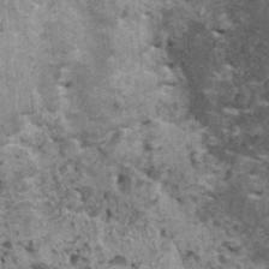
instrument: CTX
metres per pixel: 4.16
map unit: HNhu
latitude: 1.2537
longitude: 4.8219
